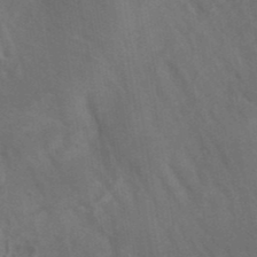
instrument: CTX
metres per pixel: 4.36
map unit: ANa
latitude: 40.1955
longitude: 29.3699
